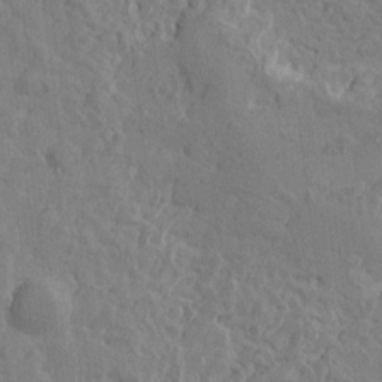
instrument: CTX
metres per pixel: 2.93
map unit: Htu
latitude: -3.1998
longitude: -175.4993
